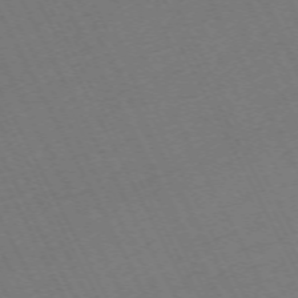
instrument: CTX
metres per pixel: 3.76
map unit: Hpe
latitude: -70.8408
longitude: 16.4062
